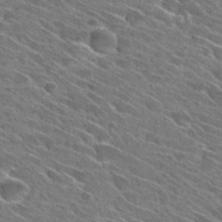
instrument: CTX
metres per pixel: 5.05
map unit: Hto
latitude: 28.9891
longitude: -43.4427
